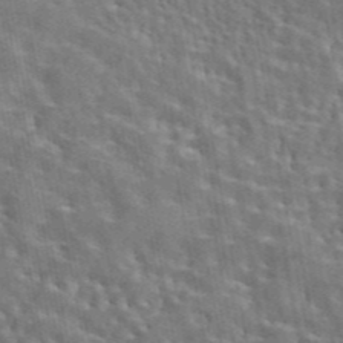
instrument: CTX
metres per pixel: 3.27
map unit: eAb
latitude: 43.8394
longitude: 113.4643
